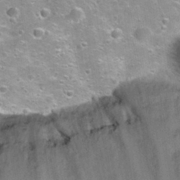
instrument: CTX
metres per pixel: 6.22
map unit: Nhu
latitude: 30.7247
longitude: -52.9703
